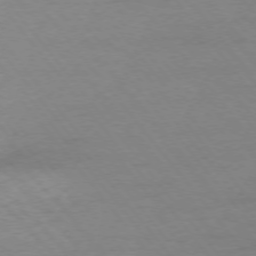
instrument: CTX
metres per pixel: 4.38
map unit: Ap
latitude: -76.2739
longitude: -89.1404
